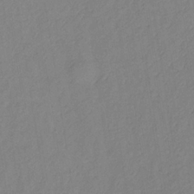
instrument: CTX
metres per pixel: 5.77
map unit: lHb
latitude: -34.7085
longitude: 72.1039
